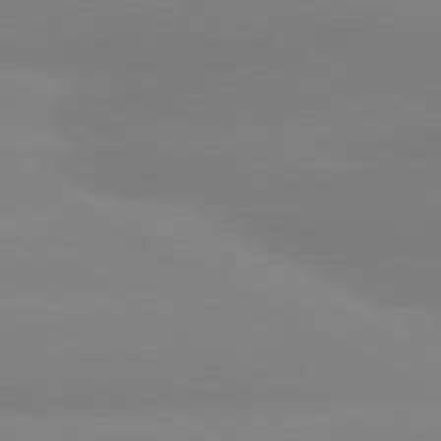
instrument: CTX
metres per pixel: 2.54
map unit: lApd
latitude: 80.3278
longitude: -153.0648
